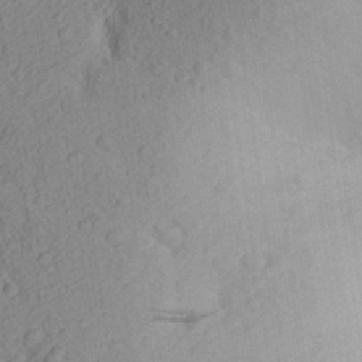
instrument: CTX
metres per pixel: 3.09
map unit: Aa
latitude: 28.2522
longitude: -148.1767
